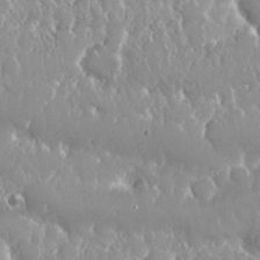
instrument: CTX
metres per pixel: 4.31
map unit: Nhu
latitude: 24.9135
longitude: -60.7624
